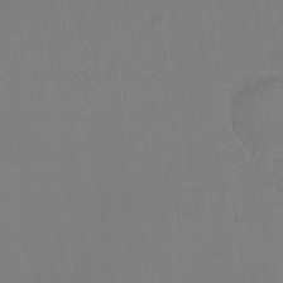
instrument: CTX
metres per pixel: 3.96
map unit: Hto
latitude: -12.1606
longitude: -40.2900
